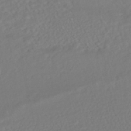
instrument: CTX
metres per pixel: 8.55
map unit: HNhu
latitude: -45.2754
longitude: 103.4832
